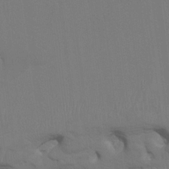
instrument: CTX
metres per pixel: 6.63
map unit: HNhu
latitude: 7.8961
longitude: -4.3278
